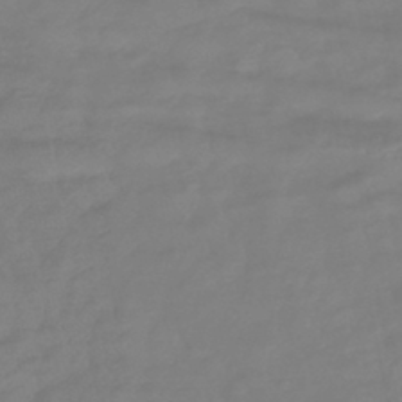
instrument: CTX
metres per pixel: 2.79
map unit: lHb
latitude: -42.5384
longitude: 77.7667
